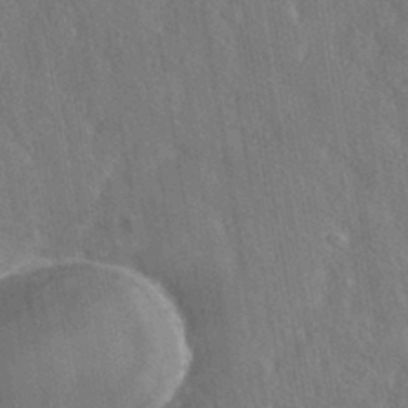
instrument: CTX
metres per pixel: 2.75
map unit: HNhu
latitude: -41.1242
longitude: 98.5763
